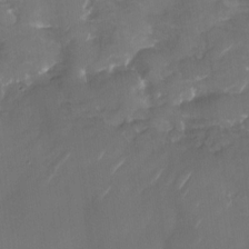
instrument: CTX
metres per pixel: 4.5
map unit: Nhu
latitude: -28.8975
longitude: -74.4601
